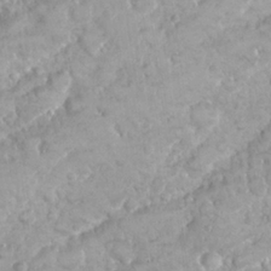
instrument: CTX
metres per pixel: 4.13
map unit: Nhu
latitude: 26.3845
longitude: -60.6868
